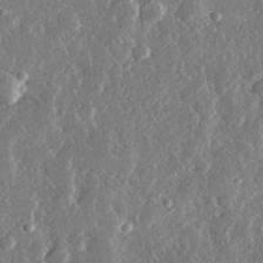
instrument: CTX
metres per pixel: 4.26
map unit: lHvf
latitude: 31.6505
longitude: -91.3293
